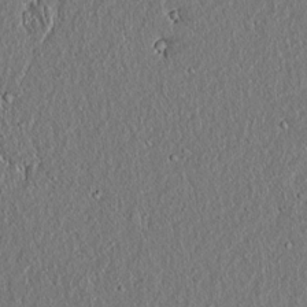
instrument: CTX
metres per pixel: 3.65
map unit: lAvf
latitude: 7.2915
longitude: 167.4643
